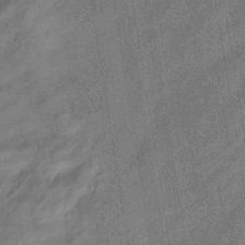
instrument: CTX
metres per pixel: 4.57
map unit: eHb
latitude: -35.7855
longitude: 80.6897
